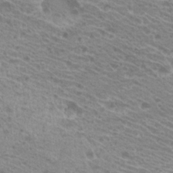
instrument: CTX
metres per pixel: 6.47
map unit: Hto
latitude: 21.6127
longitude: -38.2900
